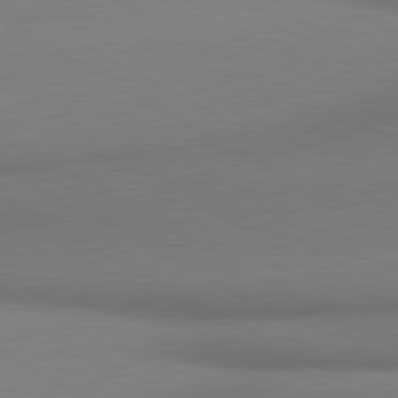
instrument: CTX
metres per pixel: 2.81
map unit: lApd
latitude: 80.4790
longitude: 163.2754
